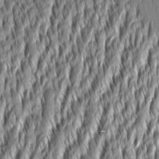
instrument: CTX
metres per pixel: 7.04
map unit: Aa
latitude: 8.3845
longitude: -132.0444
